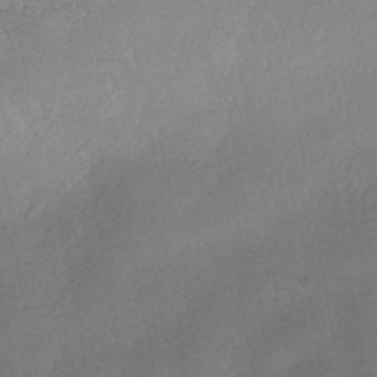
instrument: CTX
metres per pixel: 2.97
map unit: HNhu
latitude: -39.3699
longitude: 95.0486
